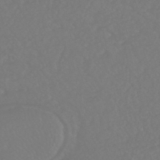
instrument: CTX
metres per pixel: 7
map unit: HNhu
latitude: -46.5384
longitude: 97.2754
